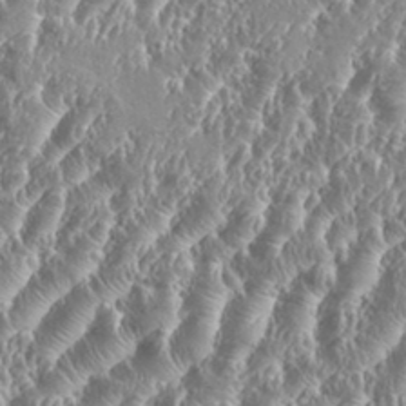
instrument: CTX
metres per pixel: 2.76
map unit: eHh
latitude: 34.6112
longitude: -134.8569
